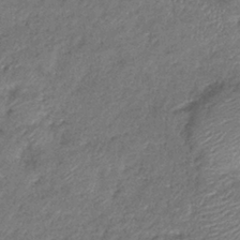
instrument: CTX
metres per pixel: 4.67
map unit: eHb
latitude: -39.5210
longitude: 78.1039
